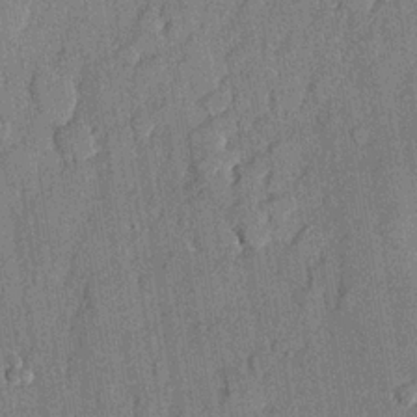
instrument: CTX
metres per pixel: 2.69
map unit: lHvf
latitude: 21.2537
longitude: 145.0109
